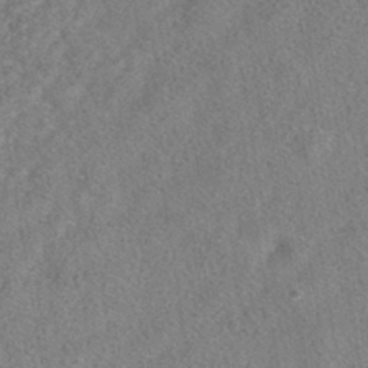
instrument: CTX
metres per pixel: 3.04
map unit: HNhu
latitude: -39.7100
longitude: 100.7274
